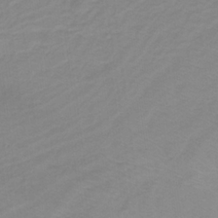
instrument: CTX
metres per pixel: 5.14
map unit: lHb
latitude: -31.8044
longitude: 64.2362
